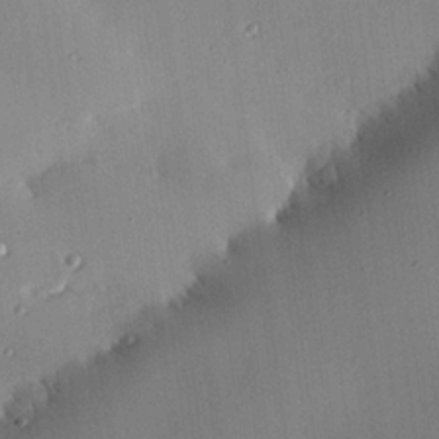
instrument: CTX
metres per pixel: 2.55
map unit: eHh
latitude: 23.6505
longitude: -91.0458
